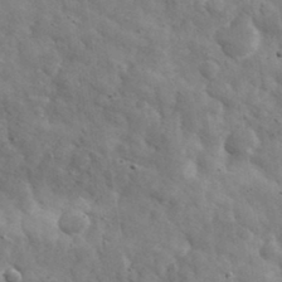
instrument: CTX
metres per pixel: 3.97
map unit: eHh
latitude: 33.6883
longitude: -69.7828
